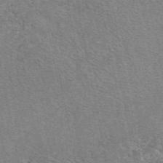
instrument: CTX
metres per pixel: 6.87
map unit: eAb
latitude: 48.9136
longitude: 114.5196
